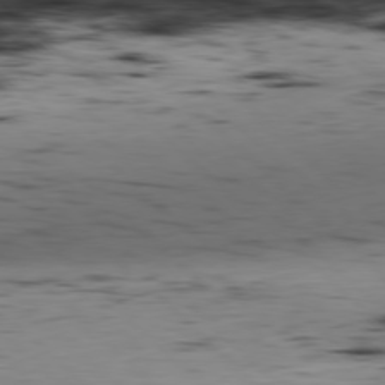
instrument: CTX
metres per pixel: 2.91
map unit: Hpe
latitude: -79.4454
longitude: 9.0486
